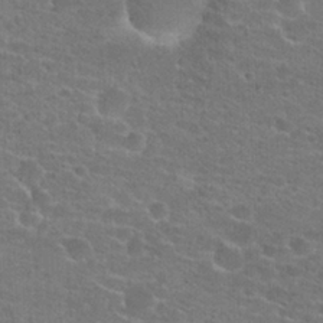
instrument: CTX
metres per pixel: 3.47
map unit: Hto
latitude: 21.8961
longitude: -43.7450
